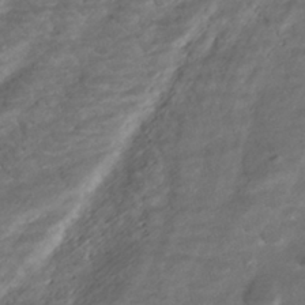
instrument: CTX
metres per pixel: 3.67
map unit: ANa
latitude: -42.1983
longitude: 109.1053
